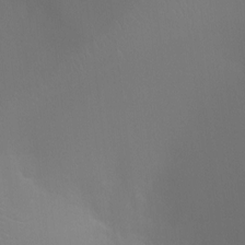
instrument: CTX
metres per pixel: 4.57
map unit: Ht
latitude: -4.4440
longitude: -25.2348
